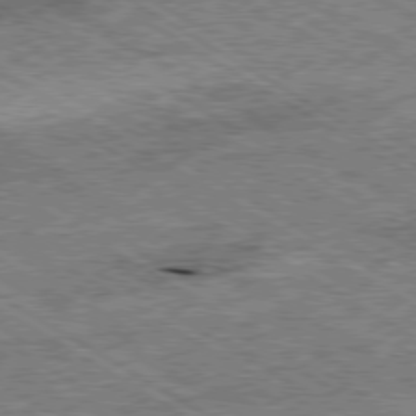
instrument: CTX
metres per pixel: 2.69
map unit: Ap
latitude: -79.8233
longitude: -79.5560
